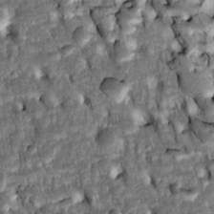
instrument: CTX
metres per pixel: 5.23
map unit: Htu
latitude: -1.5211
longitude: 148.8597
